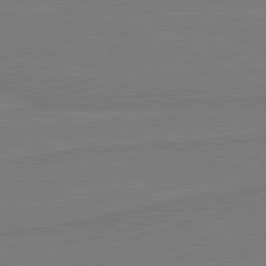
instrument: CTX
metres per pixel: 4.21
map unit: lApd
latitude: 80.7057
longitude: 168.3306
